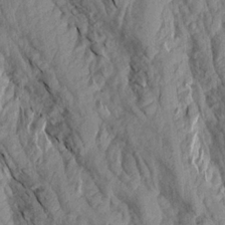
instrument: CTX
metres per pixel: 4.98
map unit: Aa
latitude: 18.6679
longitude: -146.1011
